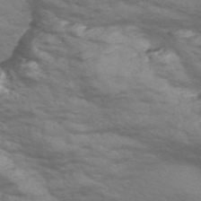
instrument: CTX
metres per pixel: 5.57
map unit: Nve
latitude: -57.8422
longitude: 54.4818
